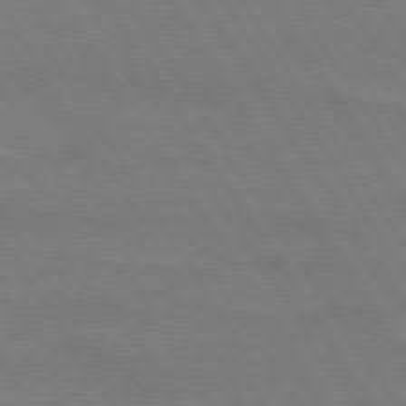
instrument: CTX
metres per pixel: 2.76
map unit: lApd
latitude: 74.1011
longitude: -56.1199
